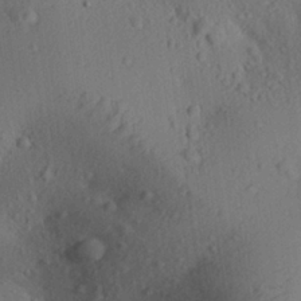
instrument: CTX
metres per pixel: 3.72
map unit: Aa
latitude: 23.0269
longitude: -137.7828
